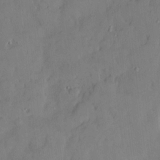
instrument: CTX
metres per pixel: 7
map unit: Hve
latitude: -9.2565
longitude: 176.1984
